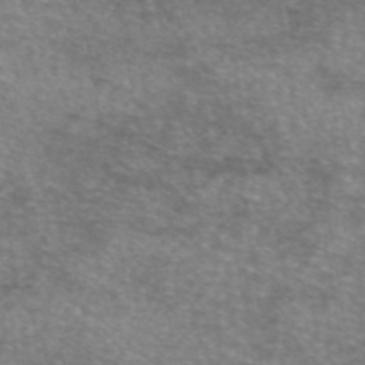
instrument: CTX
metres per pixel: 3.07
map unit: eAb
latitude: 45.8394
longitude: 102.7274
